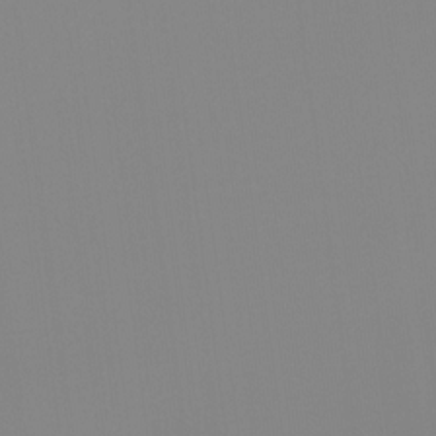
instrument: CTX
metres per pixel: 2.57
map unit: Hto
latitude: -8.1417
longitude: -52.1011
